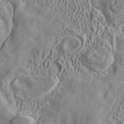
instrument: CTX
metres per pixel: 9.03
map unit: ANa
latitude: 40.9325
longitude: 15.0865
